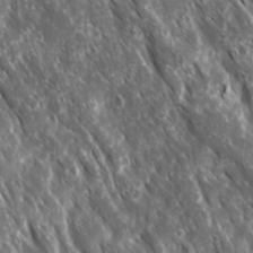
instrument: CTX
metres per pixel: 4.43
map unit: Ave
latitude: 15.4427
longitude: -132.4979
